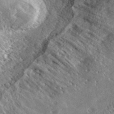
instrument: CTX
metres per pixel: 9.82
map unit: ANa
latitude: 41.8583
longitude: -86.5357
